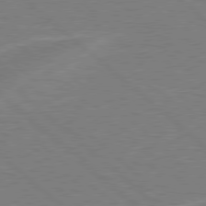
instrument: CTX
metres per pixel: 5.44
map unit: Hpe
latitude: 78.3279
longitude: -152.5924
